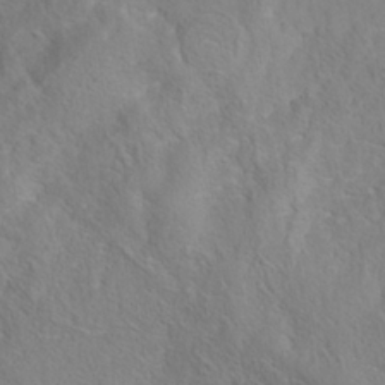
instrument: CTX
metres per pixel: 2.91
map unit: Nhe
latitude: -38.1039
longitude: 139.1620
